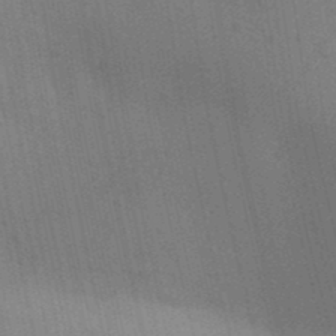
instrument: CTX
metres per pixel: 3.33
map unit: Aa
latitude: 31.3293
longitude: -145.6883
